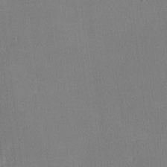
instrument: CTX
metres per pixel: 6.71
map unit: lHvf
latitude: -11.9367
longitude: -100.2712
